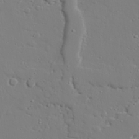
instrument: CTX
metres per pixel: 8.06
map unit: lAvf
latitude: 27.7639
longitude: -108.1388
